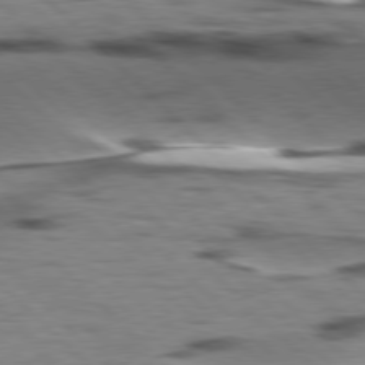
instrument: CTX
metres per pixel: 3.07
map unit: lApd
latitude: 77.3859
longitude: -48.6868
